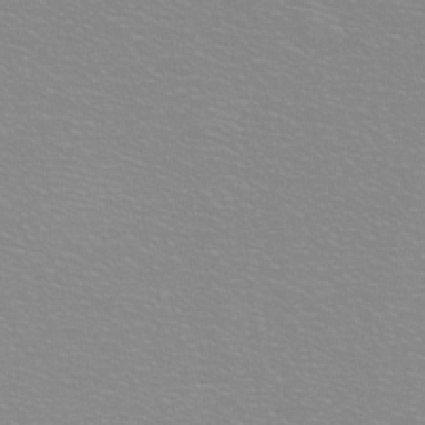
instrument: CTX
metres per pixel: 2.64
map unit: eHh
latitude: -8.7841
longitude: -70.4223
